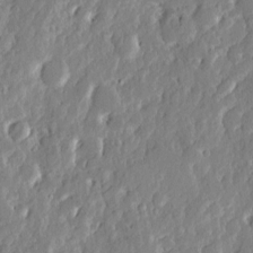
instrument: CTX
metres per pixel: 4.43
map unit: eHh
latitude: 3.3670
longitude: -77.7827
